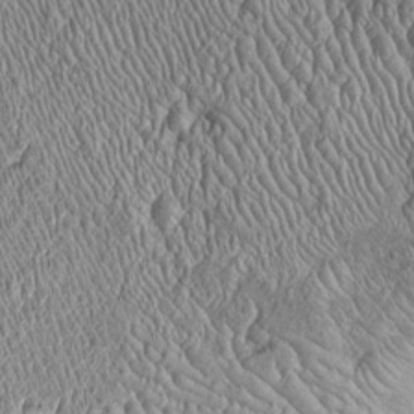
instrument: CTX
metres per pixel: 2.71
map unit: Htu
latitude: -6.6140
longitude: 157.1242
